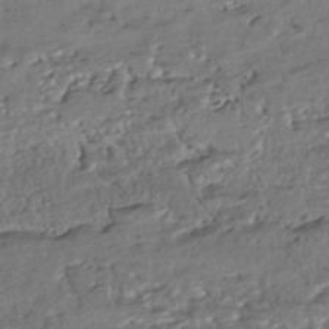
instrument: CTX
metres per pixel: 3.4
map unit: ANa
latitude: -43.4265
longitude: 107.8612
